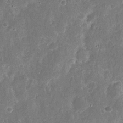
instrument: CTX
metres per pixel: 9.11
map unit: eHh
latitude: 11.4804
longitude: -72.8758
